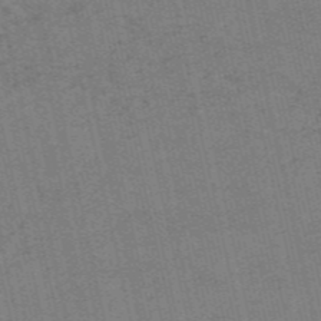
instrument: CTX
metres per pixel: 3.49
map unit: HNb
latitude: -55.3510
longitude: -42.2523
